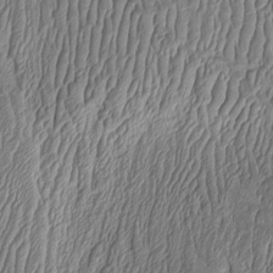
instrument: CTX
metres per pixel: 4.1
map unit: Htu
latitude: -1.9179
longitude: 150.6707
